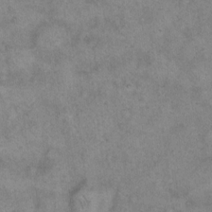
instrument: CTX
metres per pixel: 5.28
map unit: eHh
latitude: 14.1389
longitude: -64.3656
